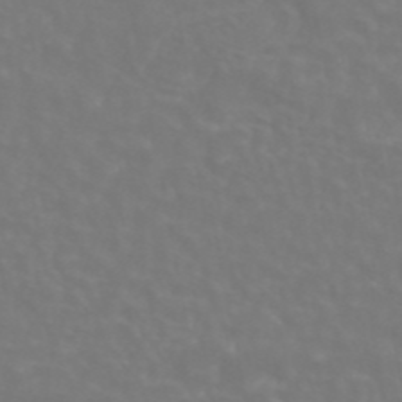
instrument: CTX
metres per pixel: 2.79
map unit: ANa
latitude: 43.2915
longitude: 23.1620
